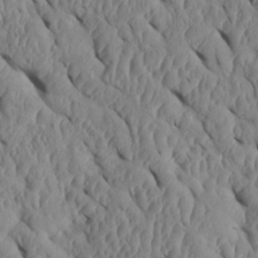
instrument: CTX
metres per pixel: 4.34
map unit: Htu
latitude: 1.4804
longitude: 148.3496
